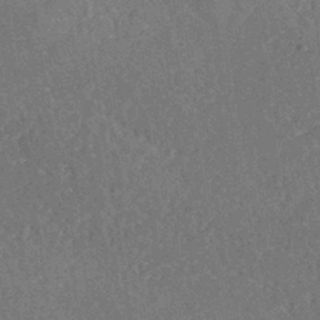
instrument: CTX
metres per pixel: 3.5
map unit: eHh
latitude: -40.2550
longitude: -27.1403
